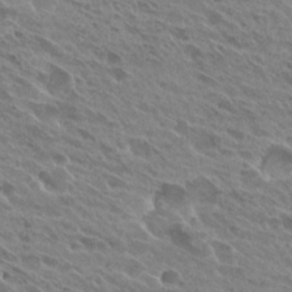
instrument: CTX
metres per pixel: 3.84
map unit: Hto
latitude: 25.9150
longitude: -40.4412
